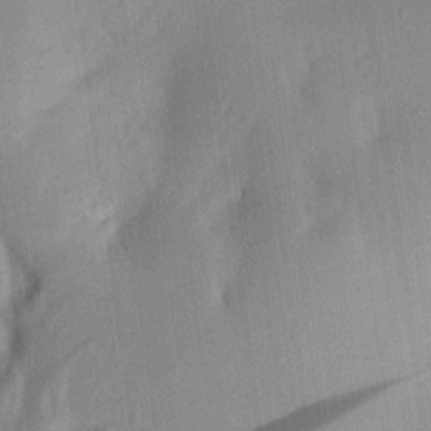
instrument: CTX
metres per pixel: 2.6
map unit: Aa
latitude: 20.2145
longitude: -147.2726
